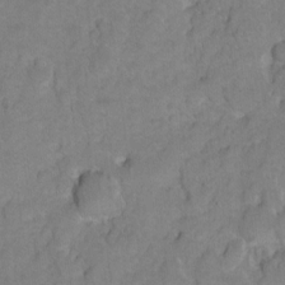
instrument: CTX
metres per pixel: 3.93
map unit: Hto
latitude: 5.4048
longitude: -31.8017
